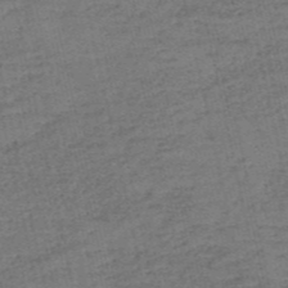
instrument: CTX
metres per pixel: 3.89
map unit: eHh
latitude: -54.4629
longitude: -89.7828
